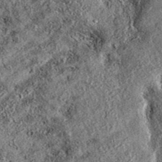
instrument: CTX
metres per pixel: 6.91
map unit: eAb
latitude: 37.0458
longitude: 108.7463
